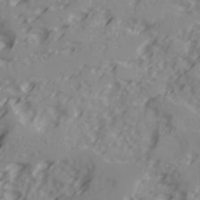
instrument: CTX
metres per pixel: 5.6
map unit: Ave
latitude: 17.9717
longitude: -129.3104
